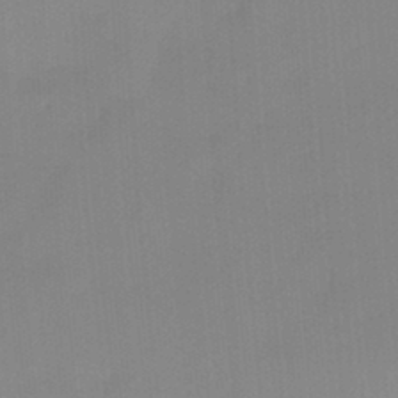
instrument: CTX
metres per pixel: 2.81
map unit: Hto
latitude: -8.5196
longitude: -49.3671
